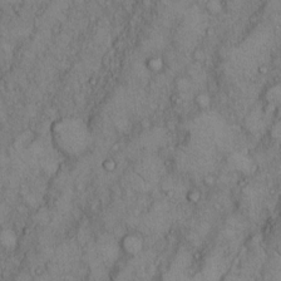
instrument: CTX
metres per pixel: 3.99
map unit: Hto
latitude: 9.0081
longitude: -59.4615
